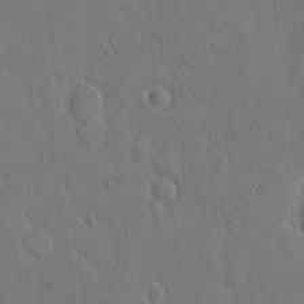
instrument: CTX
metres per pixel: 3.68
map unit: eHh
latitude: 7.6316
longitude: -68.6113
